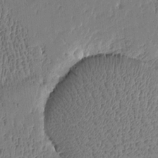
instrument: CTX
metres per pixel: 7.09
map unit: Htu
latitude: -4.4440
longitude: 175.7288
